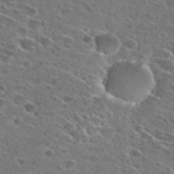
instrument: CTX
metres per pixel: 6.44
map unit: Hto
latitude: 26.2712
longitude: -46.5357
